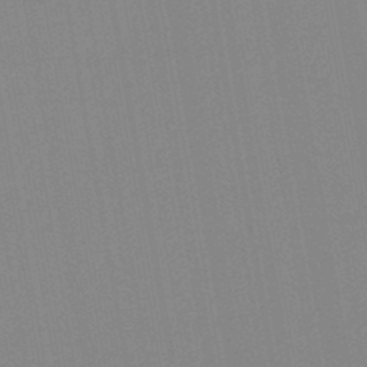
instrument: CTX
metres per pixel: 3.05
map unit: lHb
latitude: -46.2928
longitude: 72.9919
